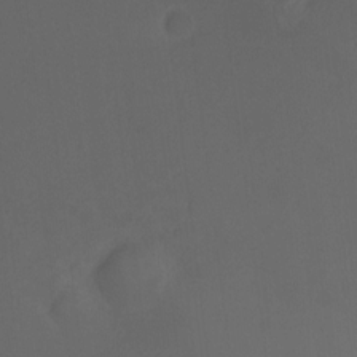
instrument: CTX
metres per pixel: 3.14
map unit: Nhu
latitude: -9.1242
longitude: -43.3293
